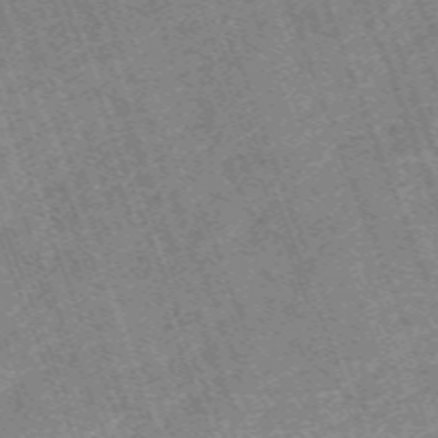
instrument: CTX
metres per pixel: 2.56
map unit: HNb
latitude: -54.3495
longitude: -48.4034
